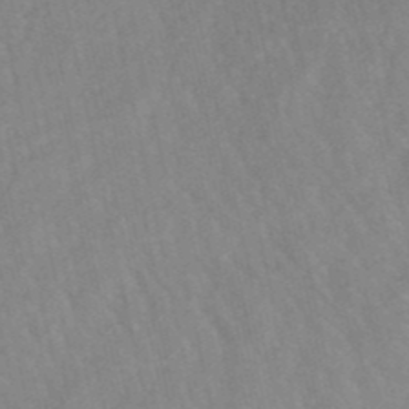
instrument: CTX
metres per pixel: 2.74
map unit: lHb
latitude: -48.9542
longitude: 72.9730
